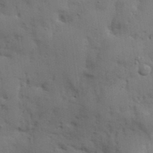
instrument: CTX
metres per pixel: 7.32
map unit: lAvf
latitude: 24.1388
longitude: -110.6869
